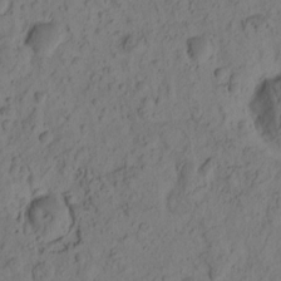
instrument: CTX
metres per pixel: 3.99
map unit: eHh
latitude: -0.8219
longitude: 16.4818
